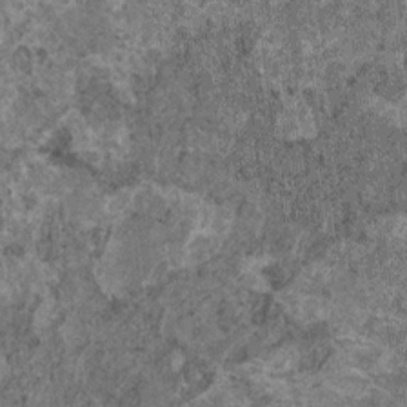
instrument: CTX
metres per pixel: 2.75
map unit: HNhu
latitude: 1.0080
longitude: 4.8597
